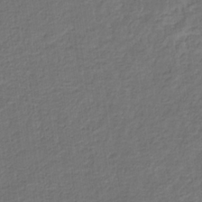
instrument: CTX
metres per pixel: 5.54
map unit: eHb
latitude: -32.2929
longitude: 73.0108
